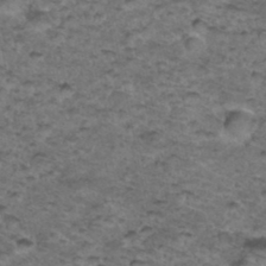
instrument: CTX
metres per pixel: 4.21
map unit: Hto
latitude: 36.3090
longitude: -48.3089
